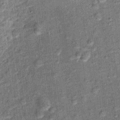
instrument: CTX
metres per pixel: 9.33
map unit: Ht
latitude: 9.7261
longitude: -38.7435
